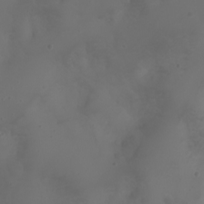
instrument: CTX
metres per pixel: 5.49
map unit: Nhu
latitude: -5.8422
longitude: -79.8017
